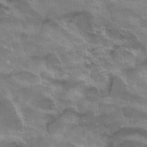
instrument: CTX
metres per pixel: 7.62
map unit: Hto
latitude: 32.8380
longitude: -43.0647
